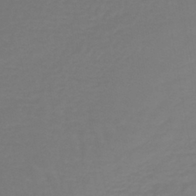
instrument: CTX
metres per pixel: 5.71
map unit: lHb
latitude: -42.6707
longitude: 63.7477
